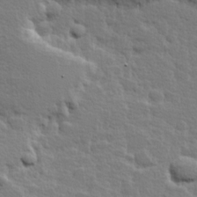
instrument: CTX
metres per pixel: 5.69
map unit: Hve
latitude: 25.3670
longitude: 144.7652
